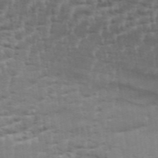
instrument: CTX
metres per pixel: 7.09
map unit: Aa
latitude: 33.5749
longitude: -136.1578
